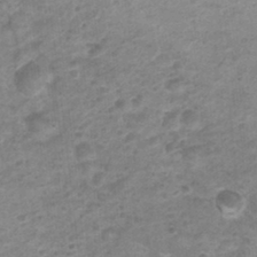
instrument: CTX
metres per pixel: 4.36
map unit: Nhu
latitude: 1.0458
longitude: -17.9339
